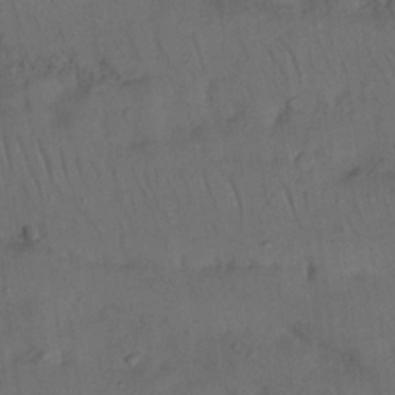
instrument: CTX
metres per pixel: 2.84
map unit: Nhu
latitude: 26.1200
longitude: -71.5182
